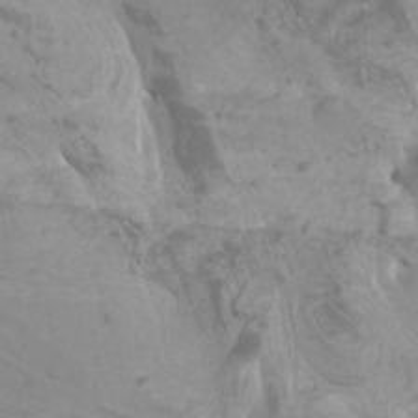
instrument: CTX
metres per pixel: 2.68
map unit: Htu
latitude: -6.4440
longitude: -75.9528
